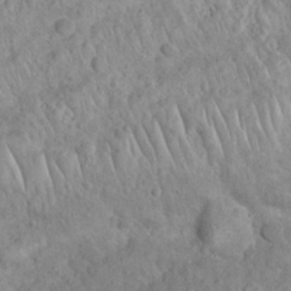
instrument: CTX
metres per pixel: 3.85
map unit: Nhu
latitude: 22.9514
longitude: -67.0458
